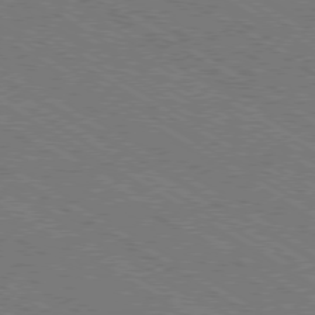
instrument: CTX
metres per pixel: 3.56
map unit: Ap
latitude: -79.5966
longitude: -79.0459
